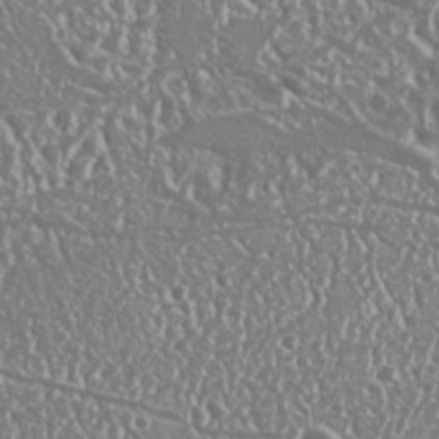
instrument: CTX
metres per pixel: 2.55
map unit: Nhu
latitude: 25.4615
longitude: -57.9150
